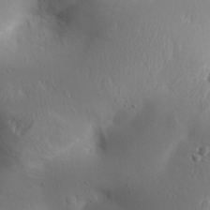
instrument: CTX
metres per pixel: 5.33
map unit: Aa
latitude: 31.6316
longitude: -143.5371
